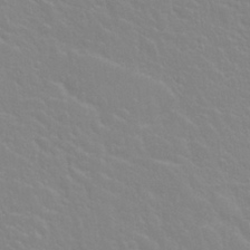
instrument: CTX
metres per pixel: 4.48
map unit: Nhu
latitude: 28.3467
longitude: -51.9339
